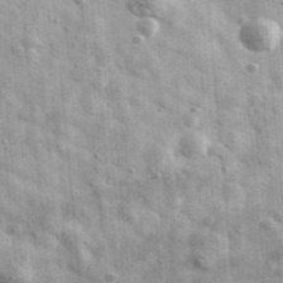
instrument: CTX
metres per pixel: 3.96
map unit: Ave
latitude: 41.0458
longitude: -106.8569
